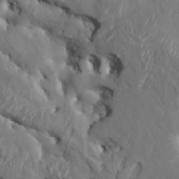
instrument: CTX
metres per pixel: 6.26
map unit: HNhu
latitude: 5.2159
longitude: -4.8191
